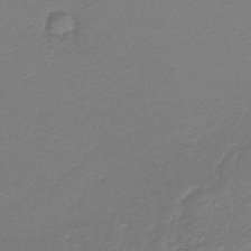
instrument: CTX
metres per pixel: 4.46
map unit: lHb
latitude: -34.3495
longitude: 61.3510
